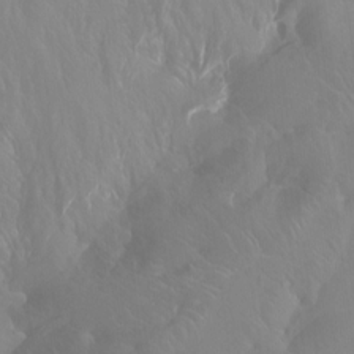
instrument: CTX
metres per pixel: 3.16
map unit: Ht
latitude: -15.3510
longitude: -43.2915
